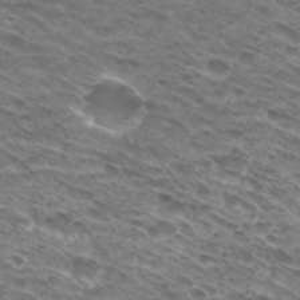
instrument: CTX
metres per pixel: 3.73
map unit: Hto
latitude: 30.4979
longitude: -46.0255
